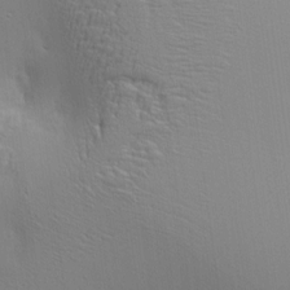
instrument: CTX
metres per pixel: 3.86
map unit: lAa
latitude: 5.5749
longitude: -113.0458
